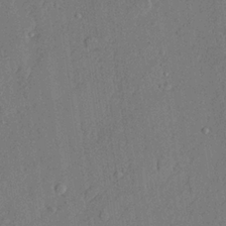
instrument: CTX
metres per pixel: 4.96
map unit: lHvf
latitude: 21.7828
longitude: 144.5574
